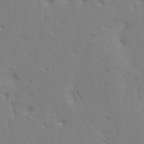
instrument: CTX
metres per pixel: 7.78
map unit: HNhu
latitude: 7.6883
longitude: -2.2522
